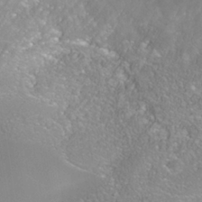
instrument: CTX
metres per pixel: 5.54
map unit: Nhe
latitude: -38.5952
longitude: -119.8016
